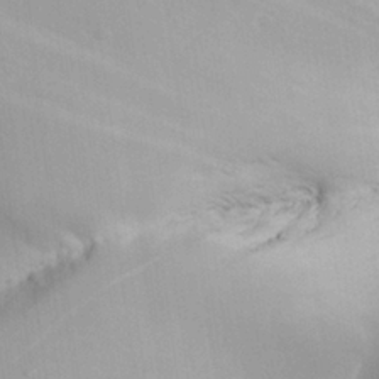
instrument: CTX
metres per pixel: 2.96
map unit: Aa
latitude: 25.2348
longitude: -129.0647
